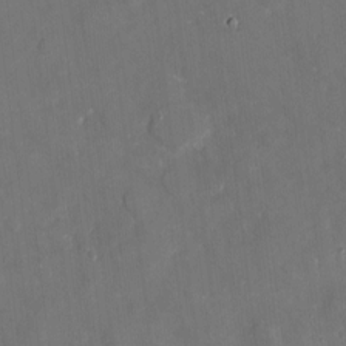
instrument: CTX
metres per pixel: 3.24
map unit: eHh
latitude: 4.4790
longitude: -70.0633
